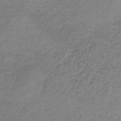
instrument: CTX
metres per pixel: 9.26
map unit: HNb
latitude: -33.4455
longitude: 62.8975
